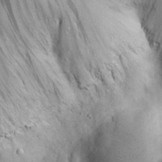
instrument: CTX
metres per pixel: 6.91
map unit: eHh
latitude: 23.5749
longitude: -67.2537
